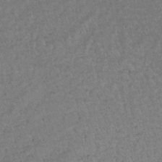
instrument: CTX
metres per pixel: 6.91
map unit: lHb
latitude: -34.1039
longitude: 64.9353
